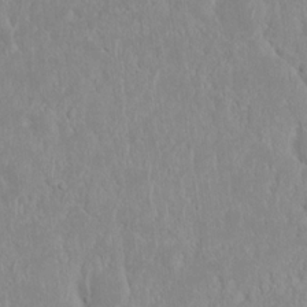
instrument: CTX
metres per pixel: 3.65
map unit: Nhu
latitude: 18.7813
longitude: -72.6491
